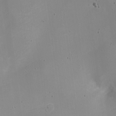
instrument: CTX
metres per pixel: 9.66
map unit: Nhe
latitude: -19.8800
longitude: 144.2740
